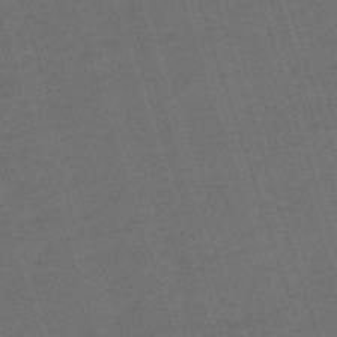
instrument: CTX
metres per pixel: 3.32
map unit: HNb
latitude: -55.8234
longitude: -44.9891
